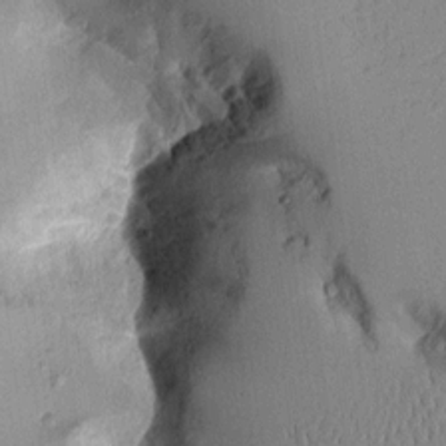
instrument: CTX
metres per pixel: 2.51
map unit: Aa
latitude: 10.9514
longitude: -128.5357
